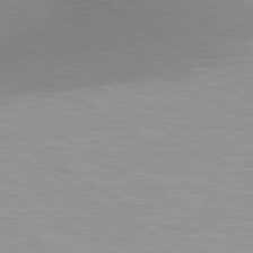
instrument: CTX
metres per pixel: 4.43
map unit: lApd
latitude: 80.6679
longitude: 159.7288
